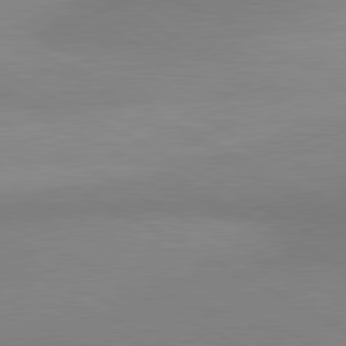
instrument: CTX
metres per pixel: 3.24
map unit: lApd
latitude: 80.4412
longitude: 127.3509
